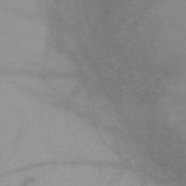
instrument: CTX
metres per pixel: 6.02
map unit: HNb
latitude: -48.2551
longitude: -43.7639
